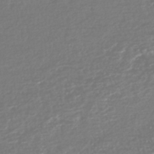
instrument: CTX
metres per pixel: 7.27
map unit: HNhu
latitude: -45.3699
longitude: 107.2754
